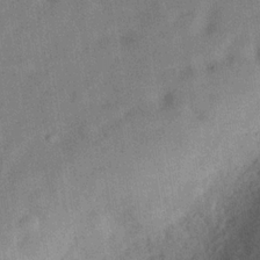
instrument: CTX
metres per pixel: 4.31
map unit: Hve
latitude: -30.8219
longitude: 91.8990
